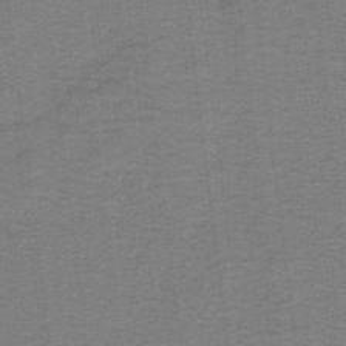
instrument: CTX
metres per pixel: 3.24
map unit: lHb
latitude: -41.5777
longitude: 54.6897
